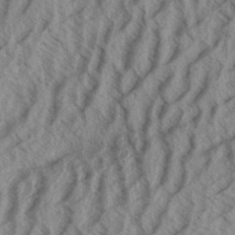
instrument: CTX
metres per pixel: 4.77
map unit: Aa
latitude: 33.8394
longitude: -139.5938
